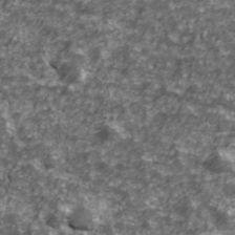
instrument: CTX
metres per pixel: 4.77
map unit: Ave
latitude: 41.7071
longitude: -114.0633
